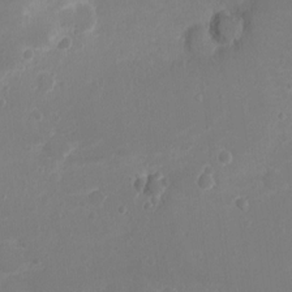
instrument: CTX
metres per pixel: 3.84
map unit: Ht
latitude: -2.4062
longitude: -16.7246
